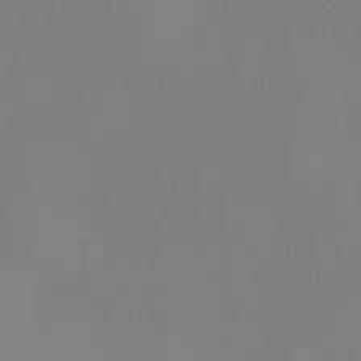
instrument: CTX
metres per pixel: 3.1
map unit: lHvf
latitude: 22.4412
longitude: 141.8044
